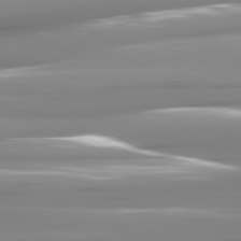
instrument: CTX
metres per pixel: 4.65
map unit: lApd
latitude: 81.4426
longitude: -140.3467
